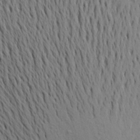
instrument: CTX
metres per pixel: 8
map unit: Aa
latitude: 20.8191
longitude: -148.3656
